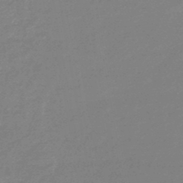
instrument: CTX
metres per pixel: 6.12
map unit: eHb
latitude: -45.3510
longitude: 89.9556
